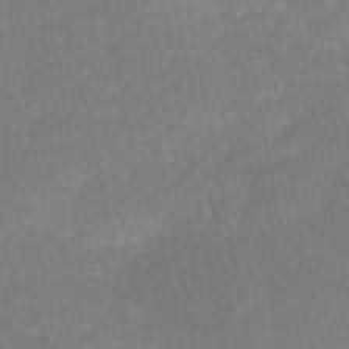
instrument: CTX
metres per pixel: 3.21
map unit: eHh
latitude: 5.1025
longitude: -69.7828
